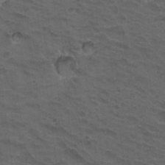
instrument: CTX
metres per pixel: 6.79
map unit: Nhu
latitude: 18.8380
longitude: -32.3089
